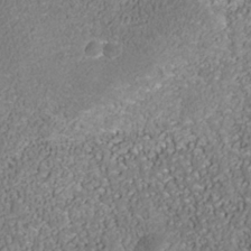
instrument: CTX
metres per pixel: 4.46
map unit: Nhe
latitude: -38.2740
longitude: -87.7260
